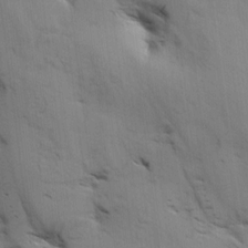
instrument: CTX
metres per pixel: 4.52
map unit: Aa
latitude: 8.6491
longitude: -142.0255
